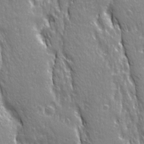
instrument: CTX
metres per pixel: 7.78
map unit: Ave
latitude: 21.6883
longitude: -135.0080
